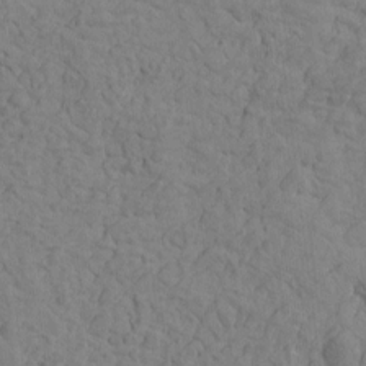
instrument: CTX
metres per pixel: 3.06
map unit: Htu
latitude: -2.1227
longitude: -175.4615
